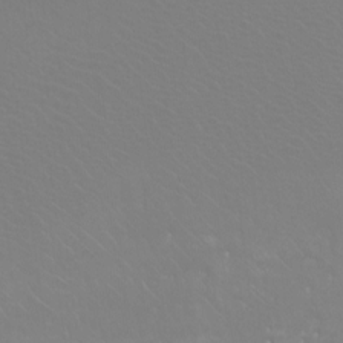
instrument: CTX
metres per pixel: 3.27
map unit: Htu
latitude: -12.4062
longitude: -71.1781
